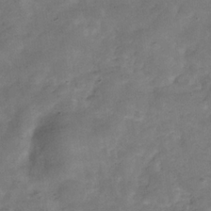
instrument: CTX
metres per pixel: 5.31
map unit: Hve
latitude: -32.0283
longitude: 89.5210
